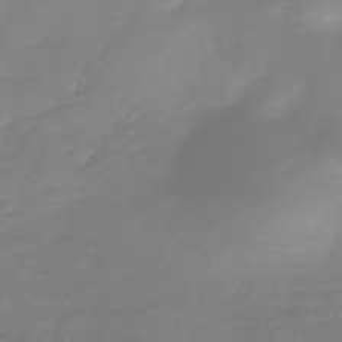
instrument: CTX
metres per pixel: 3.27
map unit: Nhu
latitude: -41.2943
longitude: -84.4790
